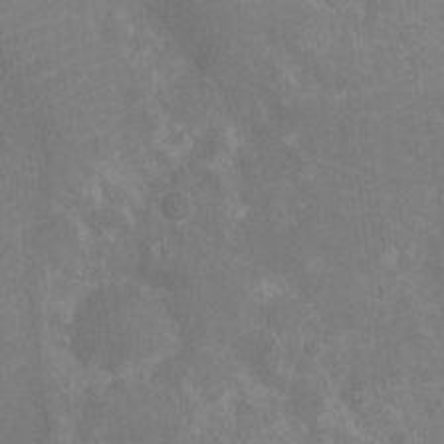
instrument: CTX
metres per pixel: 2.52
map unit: Ht
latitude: -11.0675
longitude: -24.1577
